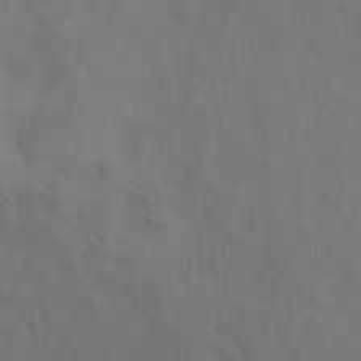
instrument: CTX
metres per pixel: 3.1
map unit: Ht
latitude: 11.8206
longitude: -40.5734
